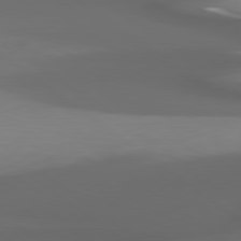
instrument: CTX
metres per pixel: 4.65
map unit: lApd
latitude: 79.4427
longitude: -124.2333
